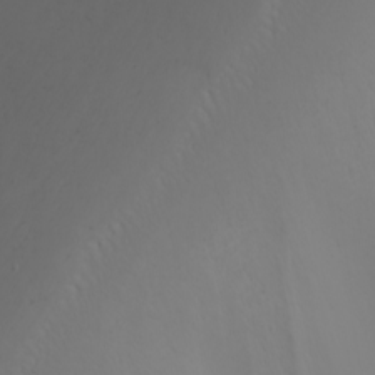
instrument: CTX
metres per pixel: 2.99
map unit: Nhu
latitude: -5.0486
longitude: -90.5924
